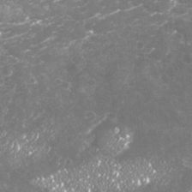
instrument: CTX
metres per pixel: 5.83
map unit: Nhu
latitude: -18.7463
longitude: -57.6127
